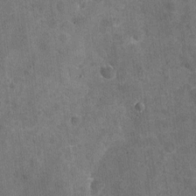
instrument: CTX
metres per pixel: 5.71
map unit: Nhu
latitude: -17.7100
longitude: -56.2900
